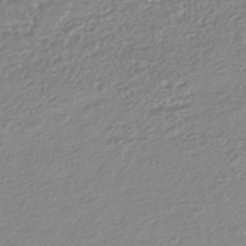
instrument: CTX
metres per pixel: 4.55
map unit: HNhu
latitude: -44.4818
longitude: 96.1228
